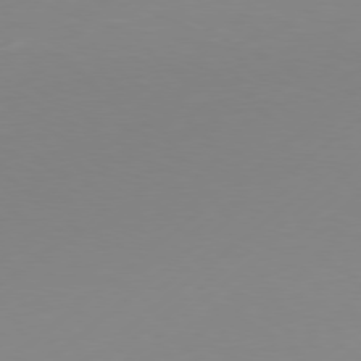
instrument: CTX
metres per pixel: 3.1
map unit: Hpe
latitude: 77.4426
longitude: -130.9514
